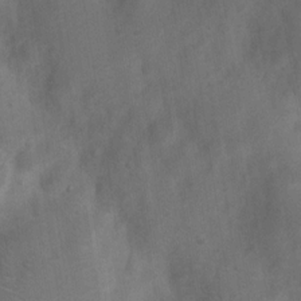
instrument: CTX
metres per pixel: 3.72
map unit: Nhu
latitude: 8.2901
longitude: -22.2711
